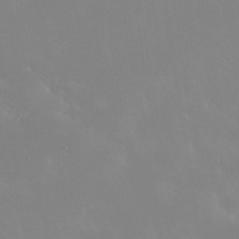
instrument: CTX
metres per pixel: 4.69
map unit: Nhu
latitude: 30.6113
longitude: -58.6302
